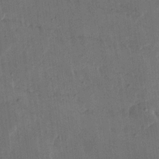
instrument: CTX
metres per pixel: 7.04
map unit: Ave
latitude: 16.1011
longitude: -138.9325
